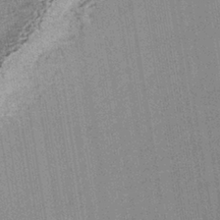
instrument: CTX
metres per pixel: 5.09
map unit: lHb
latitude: -38.9541
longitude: 67.7478
